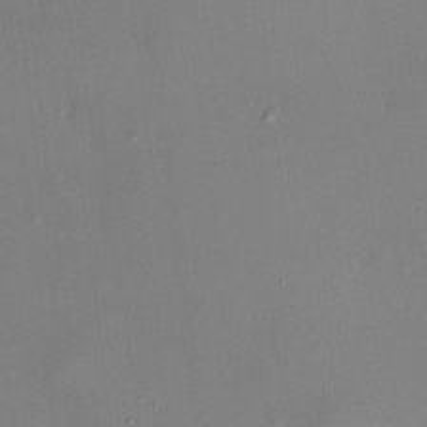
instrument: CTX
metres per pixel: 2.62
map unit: HNhu
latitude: 7.2726
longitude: 14.4818
